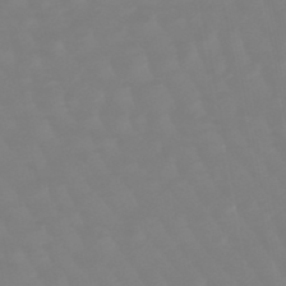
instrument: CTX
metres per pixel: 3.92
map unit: lHb
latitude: -49.2376
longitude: 82.5007
